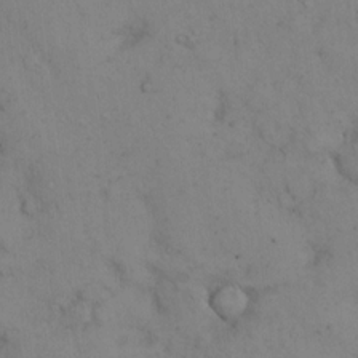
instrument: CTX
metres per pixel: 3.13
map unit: Hto
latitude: 12.3467
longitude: -59.5749
